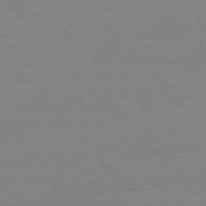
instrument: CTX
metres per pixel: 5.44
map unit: Ap
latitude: -76.5763
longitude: -92.8758
